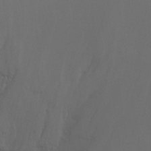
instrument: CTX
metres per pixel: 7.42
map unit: Ht
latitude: -8.8786
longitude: -32.9514
